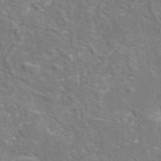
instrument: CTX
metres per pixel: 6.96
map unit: eAb
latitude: 45.0080
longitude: 110.1983
